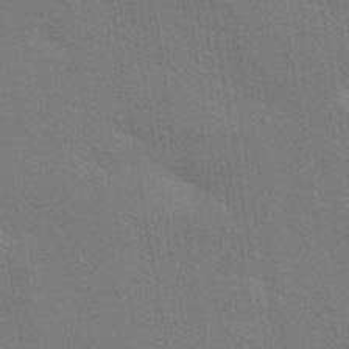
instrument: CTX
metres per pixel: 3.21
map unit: ANa
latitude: 39.9528
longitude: 22.1984
